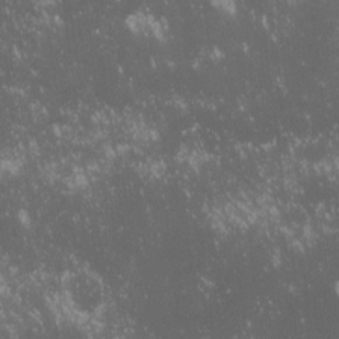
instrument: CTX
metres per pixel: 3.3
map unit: lHvf
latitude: -13.7667
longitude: -103.8583
